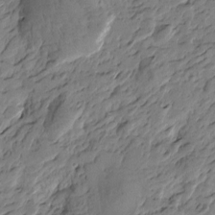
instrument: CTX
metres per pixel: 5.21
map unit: Htu
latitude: -3.9556
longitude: -178.4223
